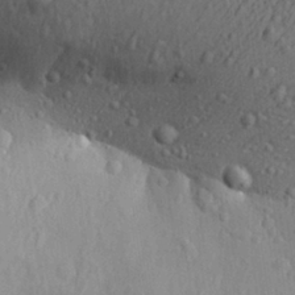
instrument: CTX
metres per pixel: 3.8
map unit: Aa
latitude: 27.2915
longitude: -137.2726
